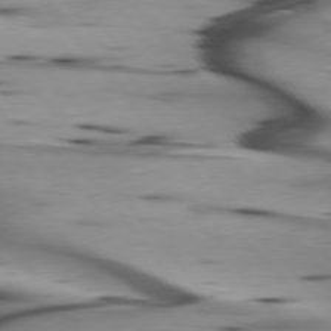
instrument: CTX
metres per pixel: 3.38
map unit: lApd
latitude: 75.7639
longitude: -65.4615
